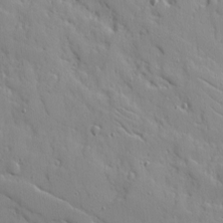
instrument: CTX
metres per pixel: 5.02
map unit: Ave
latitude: 10.3845
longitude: -101.6883
